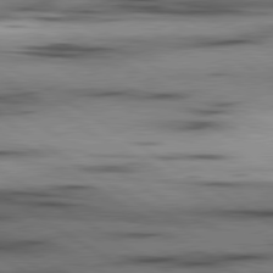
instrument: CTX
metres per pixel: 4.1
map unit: lApd
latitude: 80.1389
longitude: 158.9163
